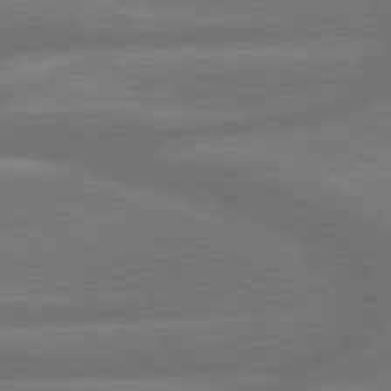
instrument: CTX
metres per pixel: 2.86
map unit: lApd
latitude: 79.9339
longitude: -165.9339
